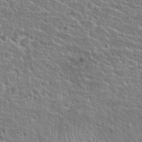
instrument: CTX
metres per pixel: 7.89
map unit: Hto
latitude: 25.0836
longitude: -50.5734
